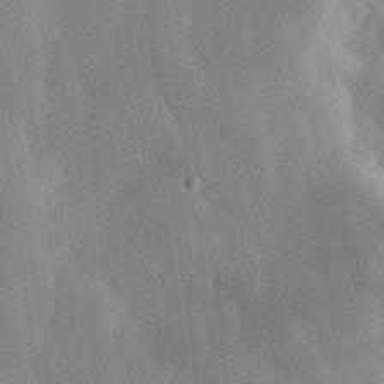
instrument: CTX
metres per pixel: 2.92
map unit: eHh
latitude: 30.1200
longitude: -79.2159
